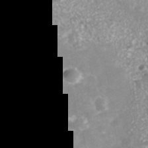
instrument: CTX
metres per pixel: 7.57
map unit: Nhe
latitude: -39.6155
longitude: -116.2334
